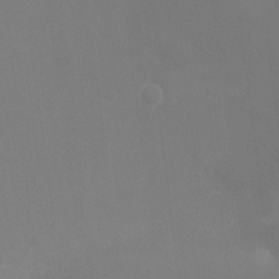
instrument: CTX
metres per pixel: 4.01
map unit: Ht
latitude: -6.5573
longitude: -26.0444
